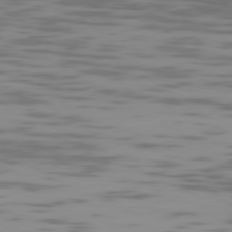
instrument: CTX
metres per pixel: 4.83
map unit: Ap
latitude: -78.2739
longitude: -62.9514
